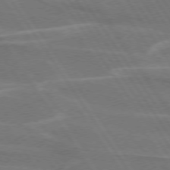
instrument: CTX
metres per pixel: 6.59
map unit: lApd
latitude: 74.3845
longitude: -66.5167
